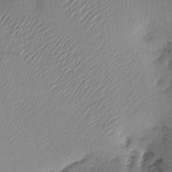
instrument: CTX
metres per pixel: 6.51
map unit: eHh
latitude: -3.7099
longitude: 17.7100
